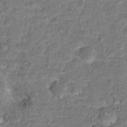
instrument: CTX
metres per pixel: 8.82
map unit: Hto
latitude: 15.6505
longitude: -38.5357
